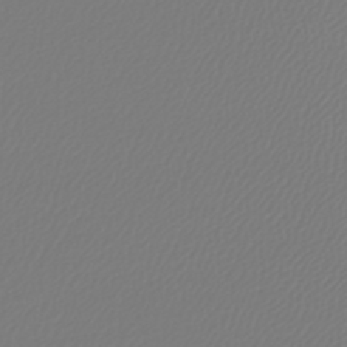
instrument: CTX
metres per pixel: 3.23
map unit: lHb
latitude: -42.6896
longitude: 60.7085
